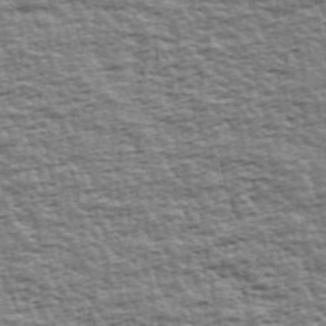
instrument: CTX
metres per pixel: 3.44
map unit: Ave
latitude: 42.7624
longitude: -113.1403
